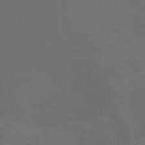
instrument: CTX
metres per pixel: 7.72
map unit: Ht
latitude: -3.7477
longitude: -60.4034
